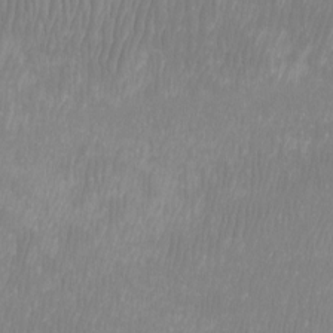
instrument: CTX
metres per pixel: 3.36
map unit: Htu
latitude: -8.8219
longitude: -75.8961
